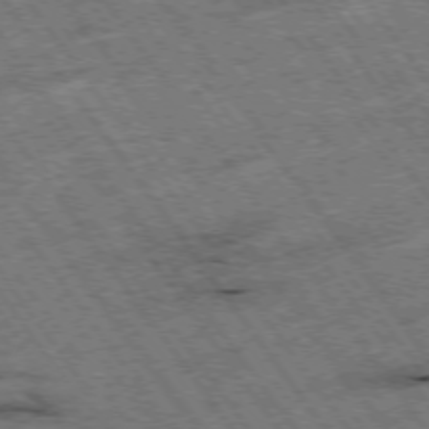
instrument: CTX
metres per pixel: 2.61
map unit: Hpe
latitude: -75.5211
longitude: -22.9703
